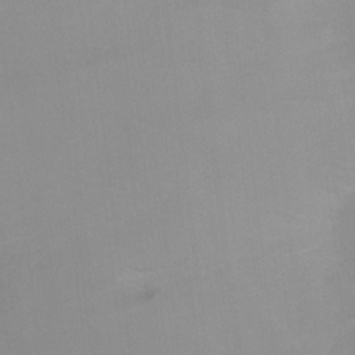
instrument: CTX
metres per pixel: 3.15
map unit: Ht
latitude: 0.3089
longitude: -36.1767
